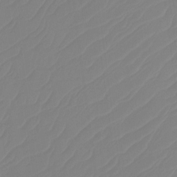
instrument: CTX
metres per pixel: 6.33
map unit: Htu
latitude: -14.1228
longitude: -49.9150
